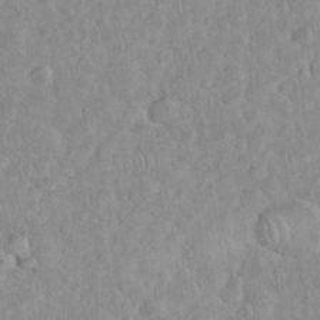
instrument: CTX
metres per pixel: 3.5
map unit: eHh
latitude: 35.0647
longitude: -62.1389
